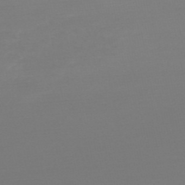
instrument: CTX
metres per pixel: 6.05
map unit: lHb
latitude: -48.8219
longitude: 66.8408
